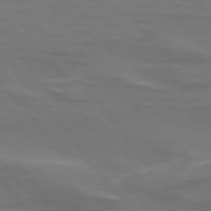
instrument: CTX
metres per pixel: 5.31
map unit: lApd
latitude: 74.8002
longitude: -62.9892
